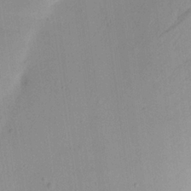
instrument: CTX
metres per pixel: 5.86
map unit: Aa
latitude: 22.1389
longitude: -147.2159
